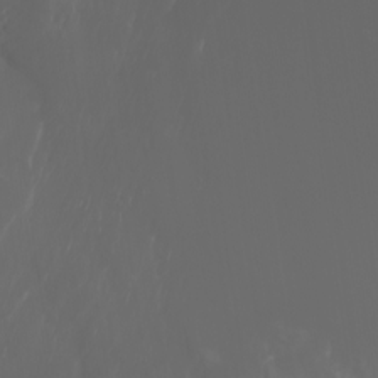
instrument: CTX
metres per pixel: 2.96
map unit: Nhu
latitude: -7.7477
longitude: -83.0269
